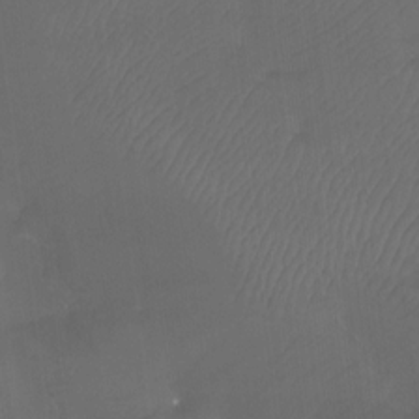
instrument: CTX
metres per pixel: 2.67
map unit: Htu
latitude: -14.4251
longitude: -46.1767
